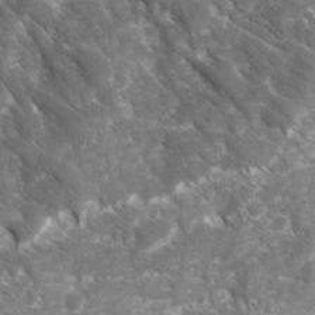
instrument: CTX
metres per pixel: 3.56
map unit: Ave
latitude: 16.7813
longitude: -131.2537
